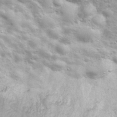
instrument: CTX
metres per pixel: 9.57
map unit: eHh
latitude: 31.8584
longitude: -61.2915
